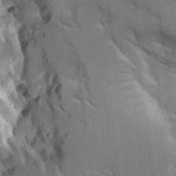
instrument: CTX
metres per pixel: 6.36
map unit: Aa
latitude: 10.8002
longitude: -125.9717
